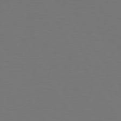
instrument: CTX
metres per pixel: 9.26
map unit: Hpe
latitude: 73.4616
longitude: -122.2900
